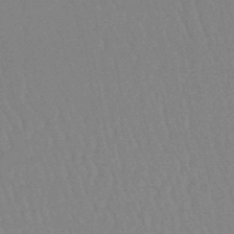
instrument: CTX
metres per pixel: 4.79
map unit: eHb
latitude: -46.6707
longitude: 80.1417
